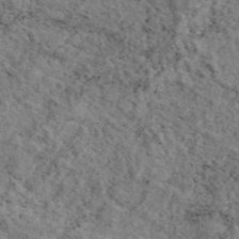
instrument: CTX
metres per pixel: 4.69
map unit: eAb
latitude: 45.2537
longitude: 113.9178
